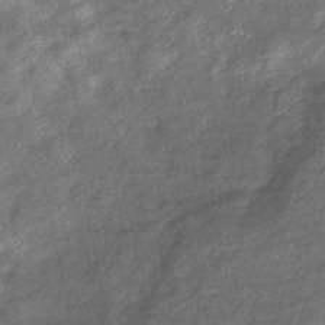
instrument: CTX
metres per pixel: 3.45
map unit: eHb
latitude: -38.6897
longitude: 76.1606
